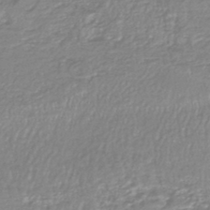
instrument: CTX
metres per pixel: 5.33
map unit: HNhu
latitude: -47.1242
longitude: 96.9353
